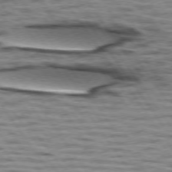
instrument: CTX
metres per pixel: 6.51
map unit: lApd
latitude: 74.2900
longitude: -53.2159
